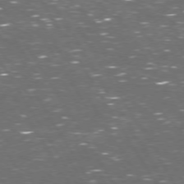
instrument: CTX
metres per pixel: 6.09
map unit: Hpe
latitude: 72.8947
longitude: -124.3089
